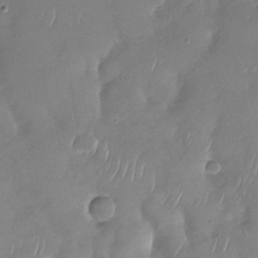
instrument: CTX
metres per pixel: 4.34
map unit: Nhu
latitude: -29.8611
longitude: -59.8583
